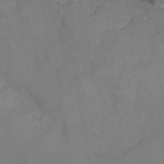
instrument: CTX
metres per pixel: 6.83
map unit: eHh
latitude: -7.6344
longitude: -69.2726
